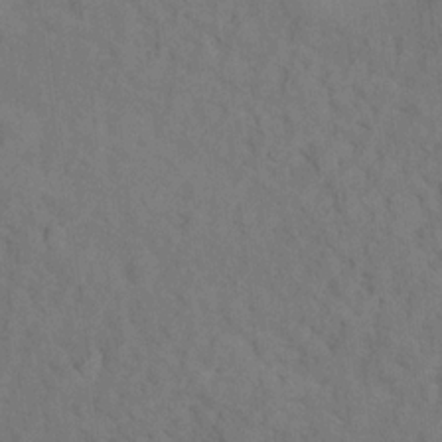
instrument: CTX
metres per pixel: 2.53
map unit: Hto
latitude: 15.2537
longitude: -36.1578
